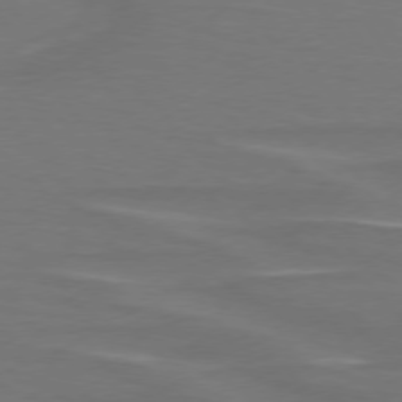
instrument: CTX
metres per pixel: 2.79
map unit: lApd
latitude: 75.2915
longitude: -79.3860
